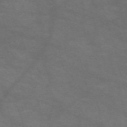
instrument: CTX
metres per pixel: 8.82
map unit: Nve
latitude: -59.1998
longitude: 59.0486
